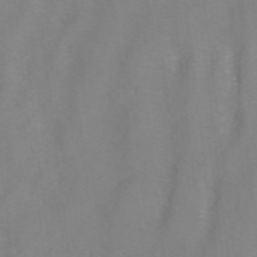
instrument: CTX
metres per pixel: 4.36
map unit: ANa
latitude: 37.8206
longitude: 24.0661
